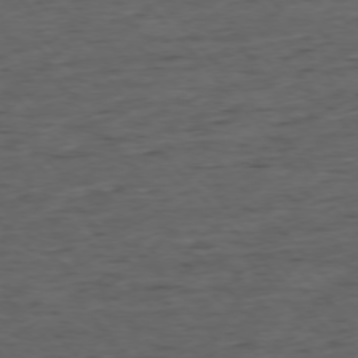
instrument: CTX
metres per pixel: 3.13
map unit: Ap
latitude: -76.0661
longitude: -91.9339
